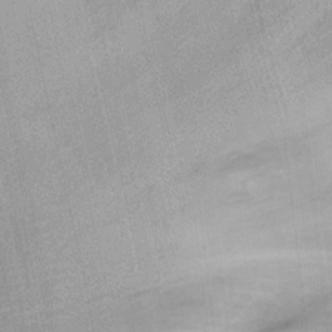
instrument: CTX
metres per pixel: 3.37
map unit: Ht
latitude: -1.5588
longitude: -15.4427
